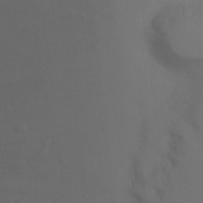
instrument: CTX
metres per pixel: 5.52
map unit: Hto
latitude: -10.4629
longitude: -37.4993
